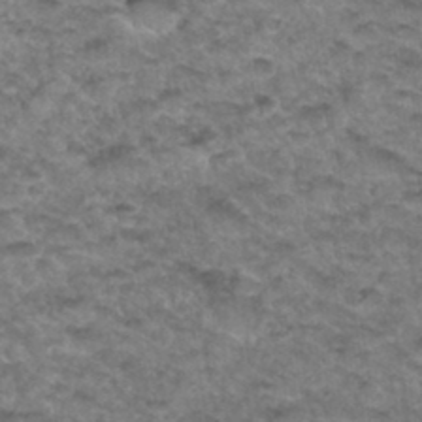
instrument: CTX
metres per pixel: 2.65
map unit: Hto
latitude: 33.8583
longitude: -48.6679
